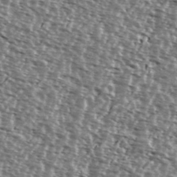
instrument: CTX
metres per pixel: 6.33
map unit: Ave
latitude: 37.9339
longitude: -112.3656
